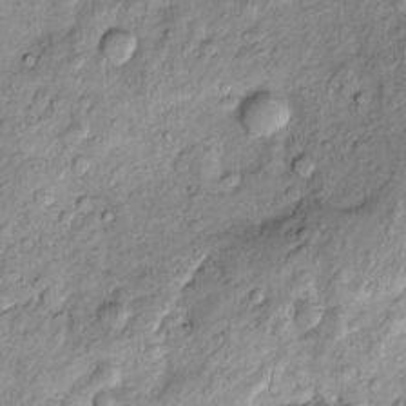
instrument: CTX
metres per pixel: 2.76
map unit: Htu
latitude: -5.0108
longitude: 158.9731
